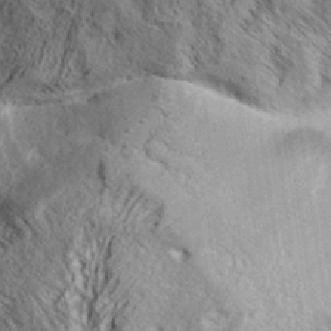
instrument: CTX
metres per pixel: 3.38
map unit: Aa
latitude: 33.3860
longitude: -137.4805
